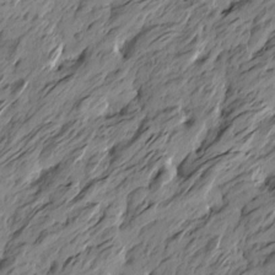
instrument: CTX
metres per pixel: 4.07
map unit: Htu
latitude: -5.5588
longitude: -178.6302
